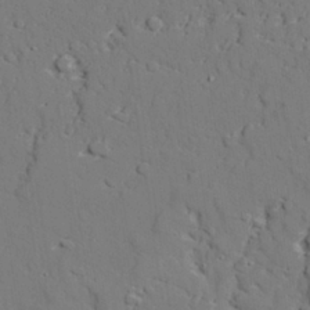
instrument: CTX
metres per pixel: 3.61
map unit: lAvf
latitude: 27.8772
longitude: -109.0836
